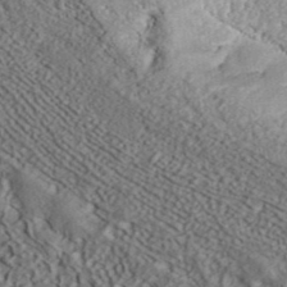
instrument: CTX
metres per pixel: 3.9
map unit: ANa
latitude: 41.9339
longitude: 35.0675
